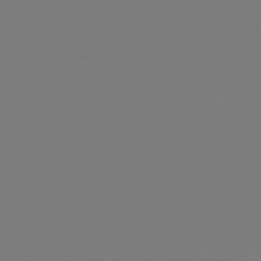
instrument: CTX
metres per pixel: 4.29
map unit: Hpe
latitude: 77.9150
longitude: -138.1389
